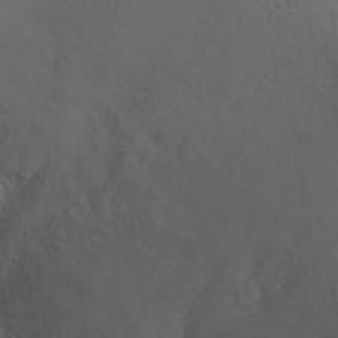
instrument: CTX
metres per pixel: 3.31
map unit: Ht
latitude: 2.6490
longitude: -26.1200
